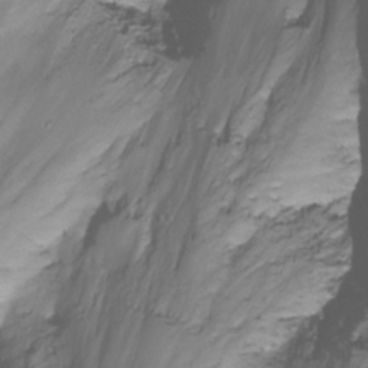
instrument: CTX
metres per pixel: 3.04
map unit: Nhu
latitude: -13.9178
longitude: -53.2915
